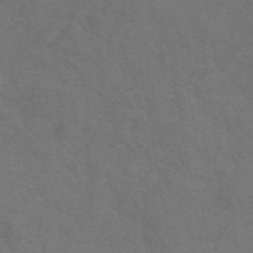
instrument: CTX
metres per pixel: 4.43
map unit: ANa
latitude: 44.2522
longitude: 29.1431
